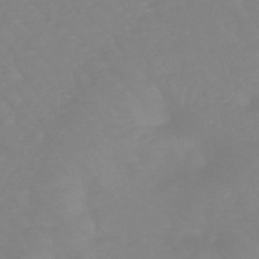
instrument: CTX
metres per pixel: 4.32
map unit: eHb
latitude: -45.4832
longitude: 84.5006
